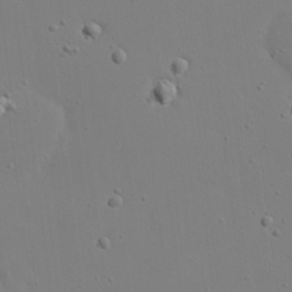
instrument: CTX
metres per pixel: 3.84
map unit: eHh
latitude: 20.4979
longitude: -72.1578
